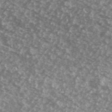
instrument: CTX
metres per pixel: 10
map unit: Ave
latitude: 39.2159
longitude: -111.2537
